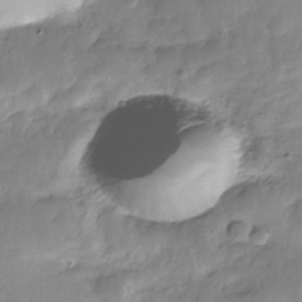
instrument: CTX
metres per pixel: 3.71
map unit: Nhe
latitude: -36.3306
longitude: -178.4601
